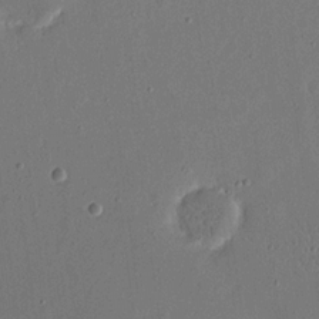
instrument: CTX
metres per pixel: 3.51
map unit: eHh
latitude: 16.6113
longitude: -70.3467
